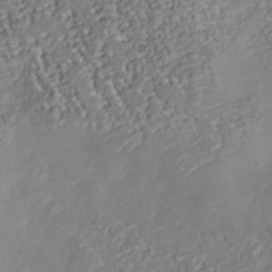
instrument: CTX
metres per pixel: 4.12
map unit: Nhu
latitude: -38.1228
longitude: -80.9514
